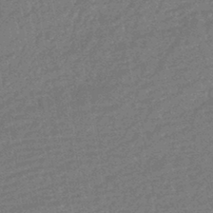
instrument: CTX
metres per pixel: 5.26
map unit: HNhu
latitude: -43.5777
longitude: 99.2376
